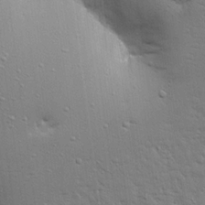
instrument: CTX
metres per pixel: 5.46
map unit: Ave
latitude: 17.8017
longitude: -141.5182
